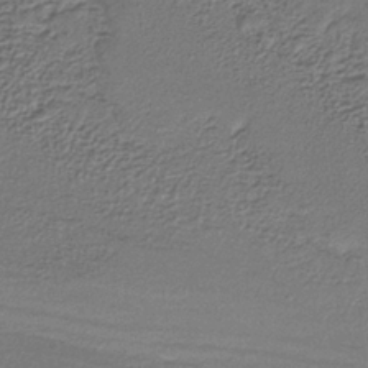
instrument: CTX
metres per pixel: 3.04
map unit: lHb
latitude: -34.5007
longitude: 63.3698
